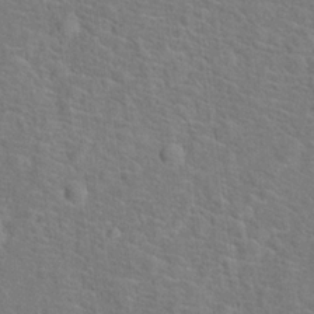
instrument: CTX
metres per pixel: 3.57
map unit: Hto
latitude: 17.4049
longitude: -43.2159
